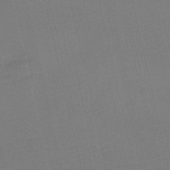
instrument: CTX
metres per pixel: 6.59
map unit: lHb
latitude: -47.0864
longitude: 61.0298
